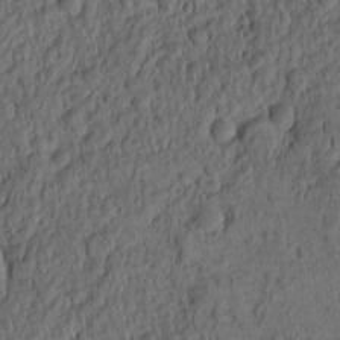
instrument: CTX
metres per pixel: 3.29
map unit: eHh
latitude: -1.2187
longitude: 15.8045
